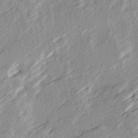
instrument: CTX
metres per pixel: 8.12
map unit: Ave
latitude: 15.8962
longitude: -137.5749
